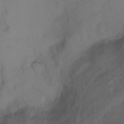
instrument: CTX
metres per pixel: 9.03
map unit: Ht
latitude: 1.3859
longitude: -35.5749
